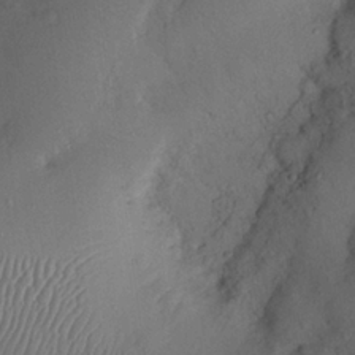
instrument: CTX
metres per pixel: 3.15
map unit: Nhu
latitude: 25.6127
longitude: -72.7625
